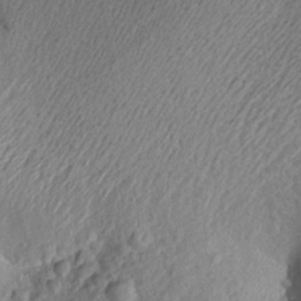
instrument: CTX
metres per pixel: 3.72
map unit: Aa
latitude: 23.6883
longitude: -149.7828
